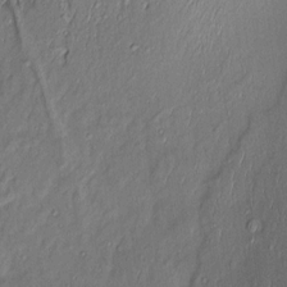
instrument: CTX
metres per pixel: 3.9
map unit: Aa
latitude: 9.0270
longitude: -132.1011
